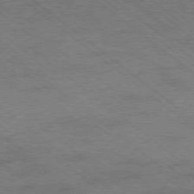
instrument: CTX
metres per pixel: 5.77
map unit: Hpe
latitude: -78.7652
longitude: -15.3860
